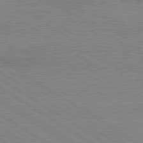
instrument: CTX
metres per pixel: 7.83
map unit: lApd
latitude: 80.4412
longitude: 123.9367
